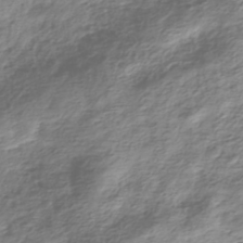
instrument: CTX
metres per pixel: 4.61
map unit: HNhu
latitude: -40.3684
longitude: 109.3132
